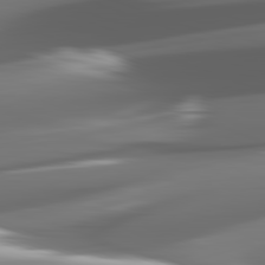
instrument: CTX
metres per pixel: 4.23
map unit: lApd
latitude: 82.2711
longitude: -148.6113
